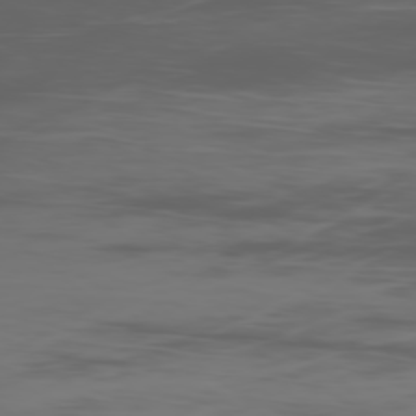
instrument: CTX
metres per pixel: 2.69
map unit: Ap
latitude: -78.8975
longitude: -71.0647
